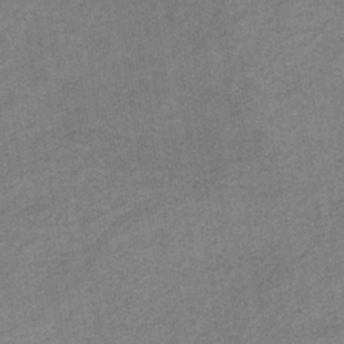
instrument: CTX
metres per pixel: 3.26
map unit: HNb
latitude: -32.9920
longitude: 57.1998
